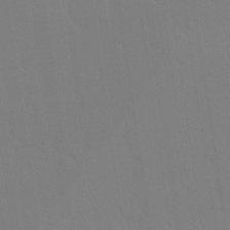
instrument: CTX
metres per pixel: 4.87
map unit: Nhu
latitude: 30.3657
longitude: -57.9339
